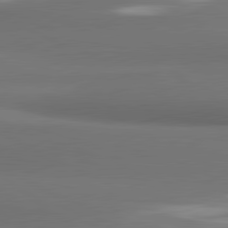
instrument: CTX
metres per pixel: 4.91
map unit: lApd
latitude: 81.4804
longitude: 173.5210
